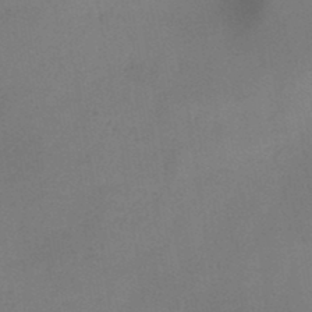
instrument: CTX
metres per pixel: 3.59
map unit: HNb
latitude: -46.7841
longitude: -39.1970
